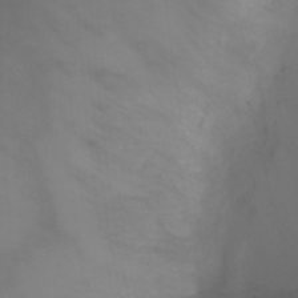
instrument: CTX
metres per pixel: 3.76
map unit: Ht
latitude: 0.8380
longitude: -21.8584
